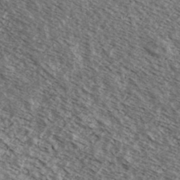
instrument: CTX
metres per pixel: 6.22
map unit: Ave
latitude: 38.4601
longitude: -108.9324
